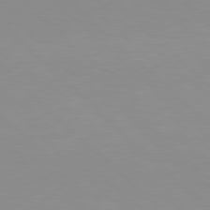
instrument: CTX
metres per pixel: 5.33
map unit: Hpe
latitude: 77.7638
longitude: -164.8191
